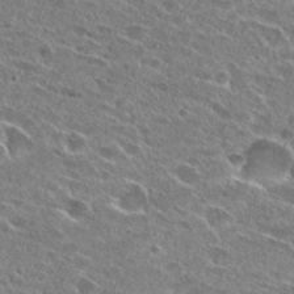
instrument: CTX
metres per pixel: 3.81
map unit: Hto
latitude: 26.9514
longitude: -44.0822
